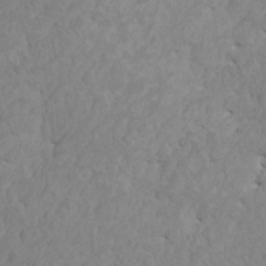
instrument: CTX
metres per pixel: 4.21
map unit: HNhu
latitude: -0.0661
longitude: 4.7274
